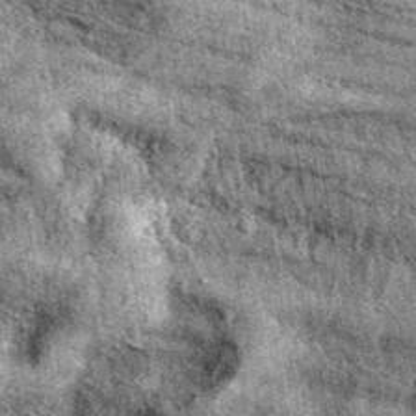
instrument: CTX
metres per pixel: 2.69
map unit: eAb
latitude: 37.6505
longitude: 105.7288
